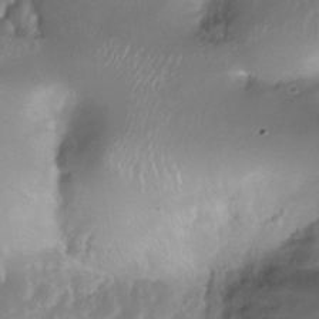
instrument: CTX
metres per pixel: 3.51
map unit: Nhe
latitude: -35.4643
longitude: -131.1781
